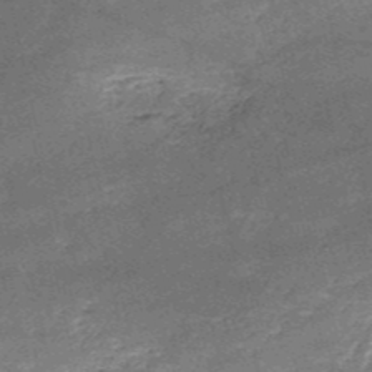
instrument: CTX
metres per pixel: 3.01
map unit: HNb
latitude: -52.1227
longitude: -40.7624
